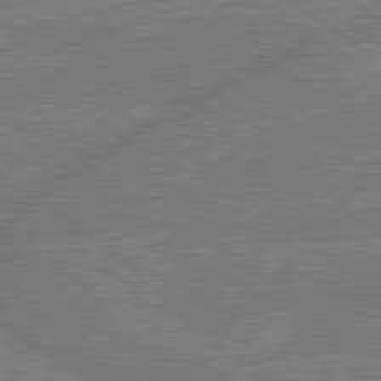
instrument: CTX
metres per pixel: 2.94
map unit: lApd
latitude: 79.6127
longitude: -144.8380
